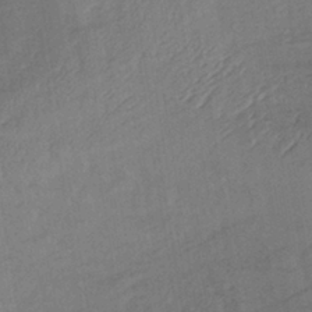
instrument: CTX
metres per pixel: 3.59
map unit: lHb
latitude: -38.0283
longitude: 72.4629
